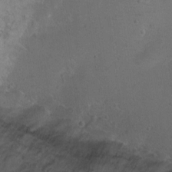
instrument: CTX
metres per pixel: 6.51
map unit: Ht
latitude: 0.2711
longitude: -37.6694
